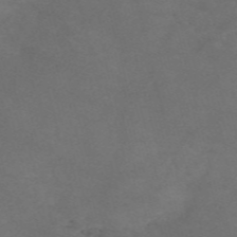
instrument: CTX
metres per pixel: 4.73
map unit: Nve
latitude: -58.2550
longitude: 59.4832
